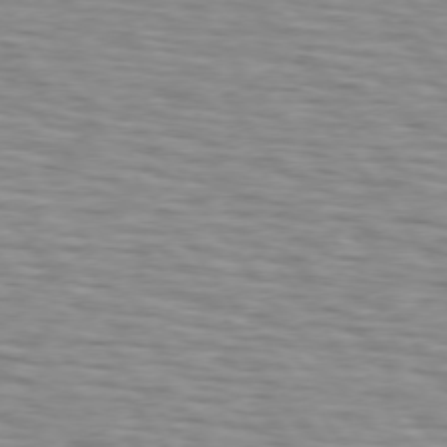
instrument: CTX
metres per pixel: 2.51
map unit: lApd
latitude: 74.9325
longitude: -72.0255
